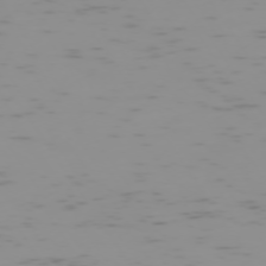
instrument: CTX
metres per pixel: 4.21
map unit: Hpe
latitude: -73.8233
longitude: 7.5777
